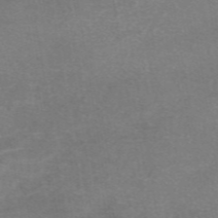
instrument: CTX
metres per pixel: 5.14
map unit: eAb
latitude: 47.2348
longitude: 102.2551
